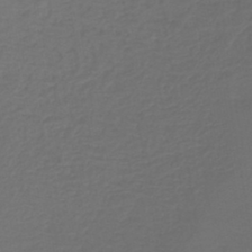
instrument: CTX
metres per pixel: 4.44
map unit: lHb
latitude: -43.7855
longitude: 65.9367
